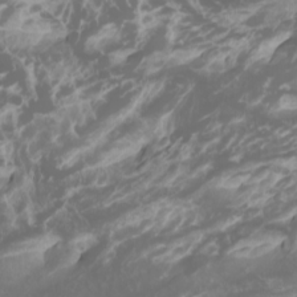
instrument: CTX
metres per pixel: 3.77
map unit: Htu
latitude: -0.9353
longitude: -77.7260
